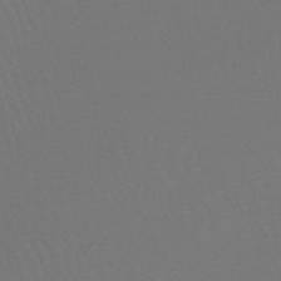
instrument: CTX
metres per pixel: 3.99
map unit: lHb
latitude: -47.2565
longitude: 76.0283
